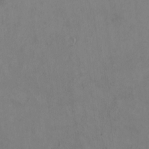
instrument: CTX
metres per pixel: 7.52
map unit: Htu
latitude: 3.0269
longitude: 148.1606
